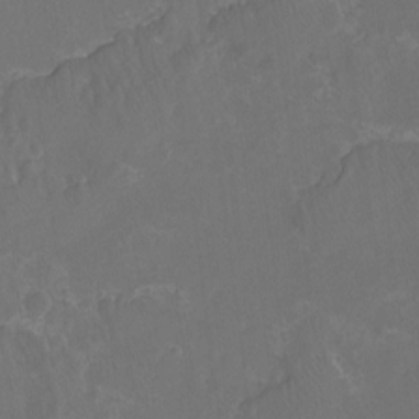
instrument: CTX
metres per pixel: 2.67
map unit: Htu
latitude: -15.9178
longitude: -46.7058
